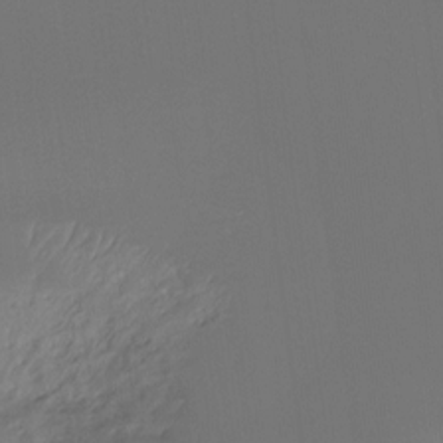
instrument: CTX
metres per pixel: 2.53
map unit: Ht
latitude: -15.9556
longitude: -44.3278
